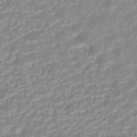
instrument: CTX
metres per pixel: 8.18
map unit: ANa
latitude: -41.1431
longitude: 104.6329
